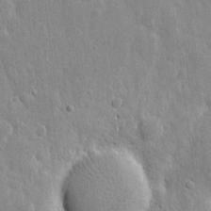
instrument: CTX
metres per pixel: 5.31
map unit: eHh
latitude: 6.1578
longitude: -70.0444
